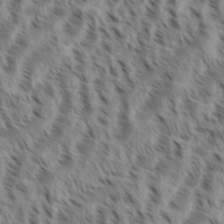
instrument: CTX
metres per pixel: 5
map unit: eHh
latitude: 35.0647
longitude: -138.6490
